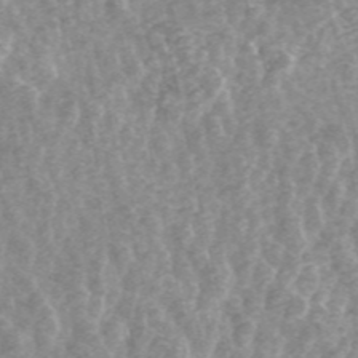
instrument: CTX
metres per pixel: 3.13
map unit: ANa
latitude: 45.4615
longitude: 29.3699
